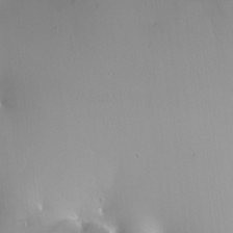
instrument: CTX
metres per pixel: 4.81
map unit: HNhu
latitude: 3.7827
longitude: 5.3509
